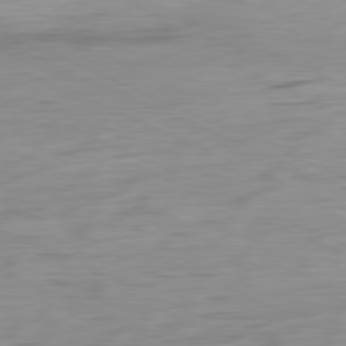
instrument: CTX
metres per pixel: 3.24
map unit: Ap
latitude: -81.1242
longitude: -81.5938
